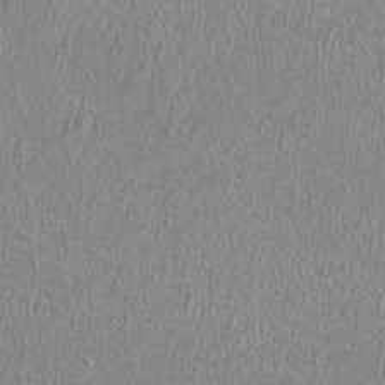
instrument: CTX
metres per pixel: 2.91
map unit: HNhu
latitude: -0.8219
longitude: 0.6141
